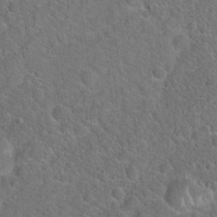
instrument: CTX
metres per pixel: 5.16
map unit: Hto
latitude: 19.7638
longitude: -50.8002
